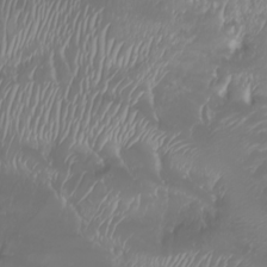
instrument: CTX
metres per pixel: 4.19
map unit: Nhu
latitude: -8.1795
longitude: -80.7246
